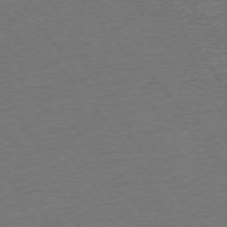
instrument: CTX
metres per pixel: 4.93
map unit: Ap
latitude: -74.8975
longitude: -89.1026
